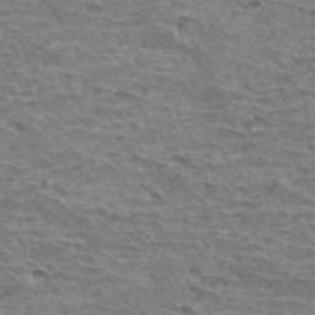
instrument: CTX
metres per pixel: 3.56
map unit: Hto
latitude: 32.7246
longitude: -39.9339
